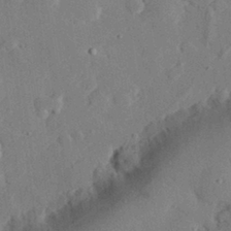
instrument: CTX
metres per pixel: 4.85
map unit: eHh
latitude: 29.1403
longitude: -80.9892
